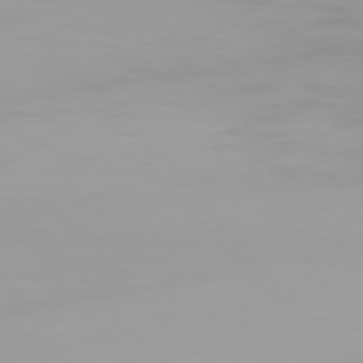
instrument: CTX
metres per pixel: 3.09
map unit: Hpe
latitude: 76.1389
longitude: -143.9906
